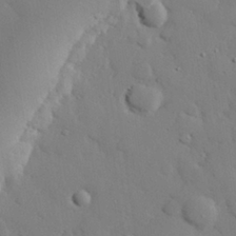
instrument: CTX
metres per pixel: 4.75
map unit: eHh
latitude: 28.1955
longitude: -81.6883
